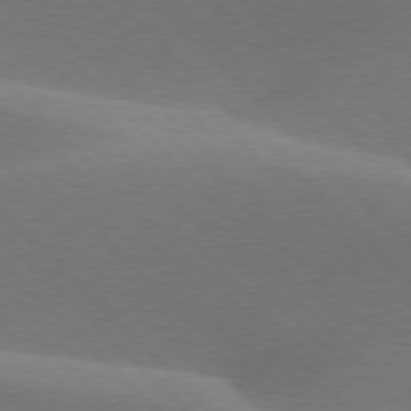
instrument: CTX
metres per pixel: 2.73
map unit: lApd
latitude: 77.3292
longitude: -50.9513
